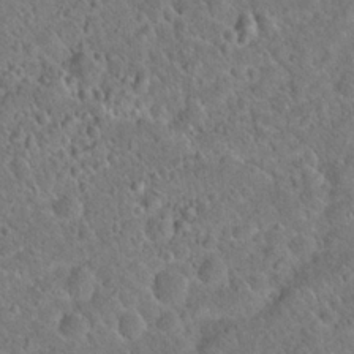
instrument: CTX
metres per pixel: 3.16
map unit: Hto
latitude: 20.2901
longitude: -50.4412
